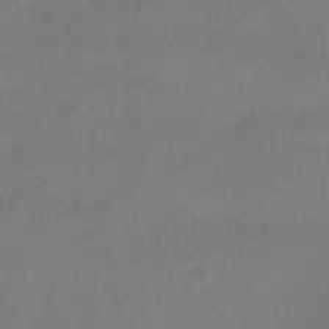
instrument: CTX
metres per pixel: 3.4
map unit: HNhu
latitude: -40.9542
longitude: 100.9163
